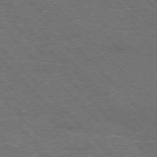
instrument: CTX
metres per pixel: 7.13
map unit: Hpe
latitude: -76.9164
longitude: -11.9528
